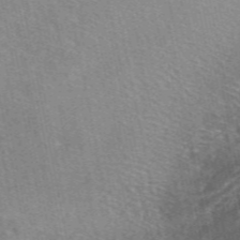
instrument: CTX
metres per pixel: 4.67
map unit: eAb
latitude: 49.4615
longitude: 115.5777
